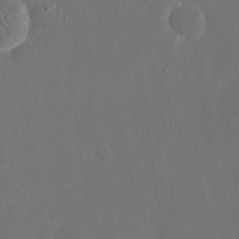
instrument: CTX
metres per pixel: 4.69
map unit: eHh
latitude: 19.1025
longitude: -68.5168
